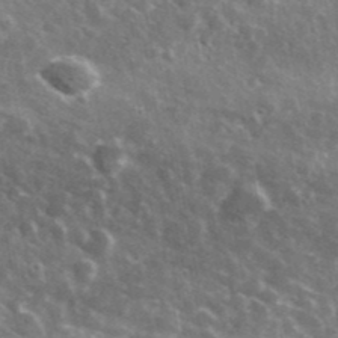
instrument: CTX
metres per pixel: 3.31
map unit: lHvf
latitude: 36.5546
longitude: -88.7436
